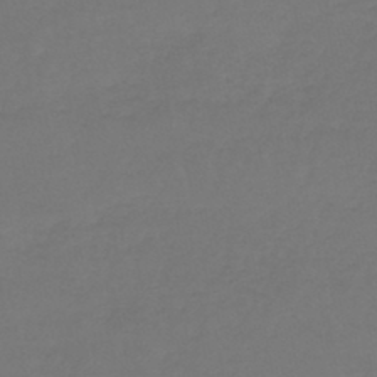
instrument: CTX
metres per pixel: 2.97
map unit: lHb
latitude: -45.2943
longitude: 68.4062
